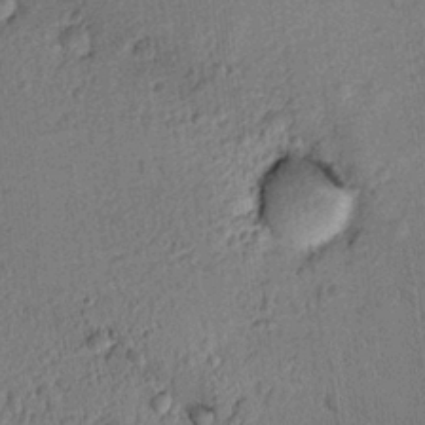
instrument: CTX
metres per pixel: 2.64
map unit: lAvf
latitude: 8.3845
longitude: 165.3699
